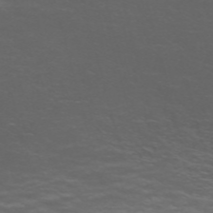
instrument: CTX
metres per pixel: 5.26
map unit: Nve
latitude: -58.9919
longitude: 55.7667
